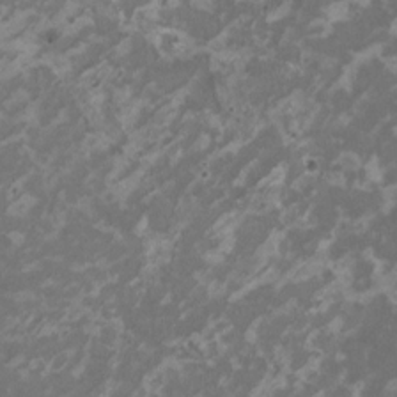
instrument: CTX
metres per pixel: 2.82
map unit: HNhu
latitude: 1.6505
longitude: -2.9136
